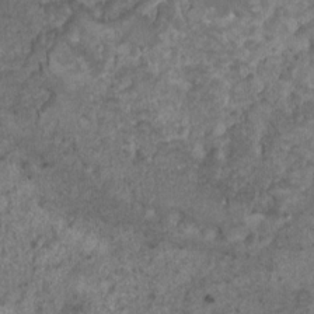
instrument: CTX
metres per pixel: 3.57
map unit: Nhu
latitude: 5.7827
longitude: -18.0255
